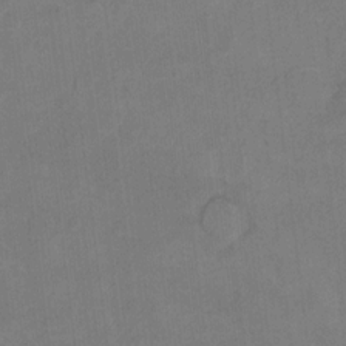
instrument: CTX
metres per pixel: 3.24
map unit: Ht
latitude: 8.3278
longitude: -35.8961
